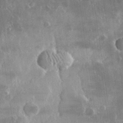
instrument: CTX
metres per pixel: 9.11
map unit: lHvf
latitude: 33.4049
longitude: -90.3845
